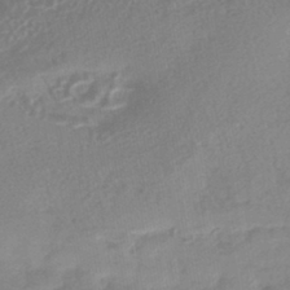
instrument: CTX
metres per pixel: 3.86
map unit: HNhu
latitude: -42.4440
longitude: 90.9164
